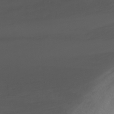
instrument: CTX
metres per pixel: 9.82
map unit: Nhu
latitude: -8.1039
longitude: -83.5938
